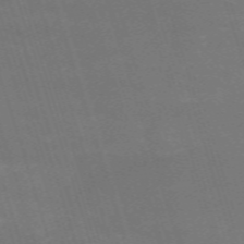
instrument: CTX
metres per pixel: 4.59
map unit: HNb
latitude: -54.5385
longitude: -36.9514
